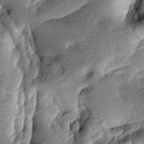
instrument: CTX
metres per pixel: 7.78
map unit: lAa
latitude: -9.0108
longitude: -126.5357
